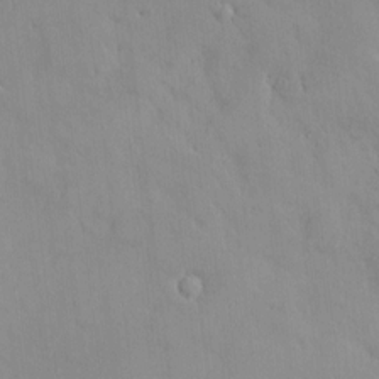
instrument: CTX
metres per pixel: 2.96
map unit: HNhu
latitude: 5.7450
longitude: 1.1620
